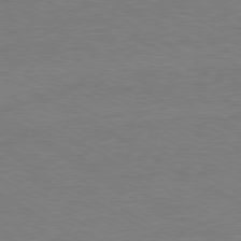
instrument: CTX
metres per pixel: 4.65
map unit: Ap
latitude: -80.2551
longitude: -86.9325
